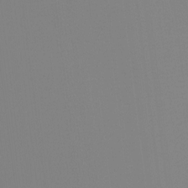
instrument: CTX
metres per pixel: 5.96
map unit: Ht
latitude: -9.8800
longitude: -34.6301
